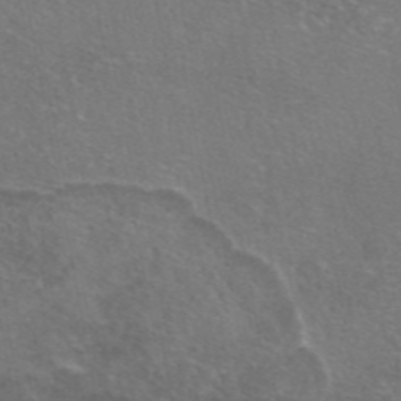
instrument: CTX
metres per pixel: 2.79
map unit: eAb
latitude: 46.2712
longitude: 106.1417
